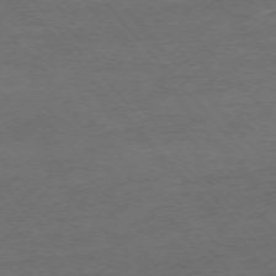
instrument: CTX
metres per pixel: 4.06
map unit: Ap
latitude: -75.8045
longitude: -80.7435
